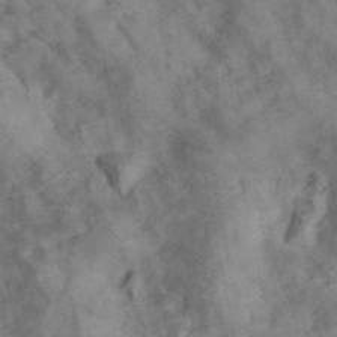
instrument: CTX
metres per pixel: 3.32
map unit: ANa
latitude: 41.4615
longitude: 15.5588
